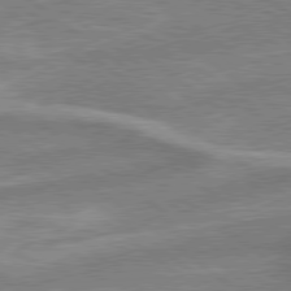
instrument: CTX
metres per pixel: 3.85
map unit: lApd
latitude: 79.2726
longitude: -170.6679
